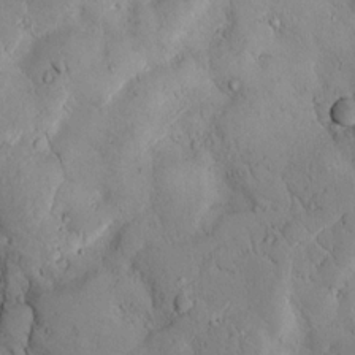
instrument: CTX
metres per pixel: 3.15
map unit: lAvf
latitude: 9.6127
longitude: 168.8408
